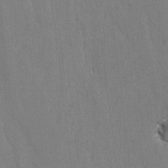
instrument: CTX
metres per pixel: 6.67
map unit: lAvf
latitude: -5.6722
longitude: -113.8583
